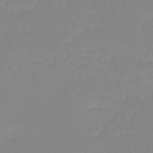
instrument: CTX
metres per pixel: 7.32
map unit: lHb
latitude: -44.4629
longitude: 62.6518
